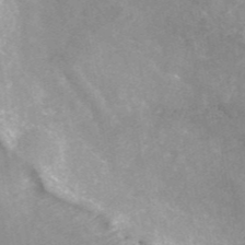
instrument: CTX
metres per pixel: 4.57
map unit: ANa
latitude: 43.4615
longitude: 25.5588
